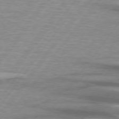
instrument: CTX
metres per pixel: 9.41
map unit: lApd
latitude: 75.1592
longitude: -79.0837
